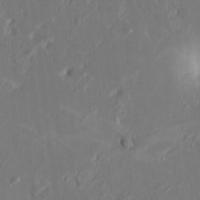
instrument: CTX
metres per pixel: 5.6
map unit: HNhu
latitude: 4.7624
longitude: -5.9906
